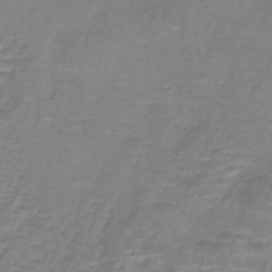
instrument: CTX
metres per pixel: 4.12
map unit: lHb
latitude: -41.0108
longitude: 57.0108
